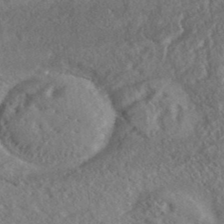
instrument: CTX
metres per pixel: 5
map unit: eHh
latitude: 37.1026
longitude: -138.7624
